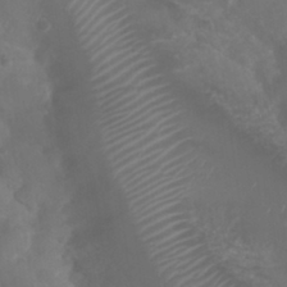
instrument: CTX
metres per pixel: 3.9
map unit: Nhu
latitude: 28.5734
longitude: -55.8772
